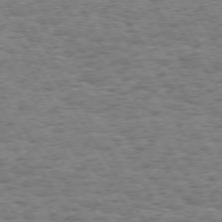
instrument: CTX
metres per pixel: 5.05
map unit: Hpe
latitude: 73.5372
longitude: -130.0444
